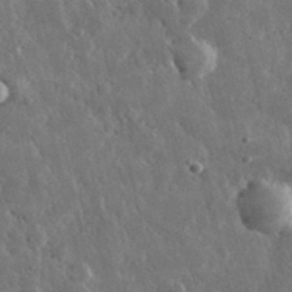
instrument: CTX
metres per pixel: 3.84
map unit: lHvf
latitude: 33.4237
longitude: -87.5560
